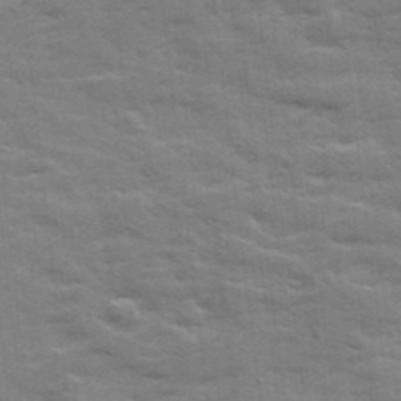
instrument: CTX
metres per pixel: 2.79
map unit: Ave
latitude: 19.0836
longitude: -129.7072
